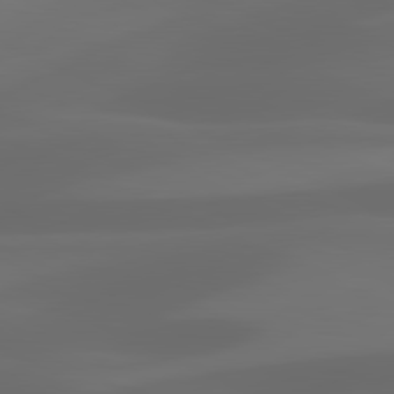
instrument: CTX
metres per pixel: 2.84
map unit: lApd
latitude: 81.1592
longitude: 123.1242
